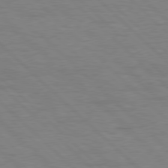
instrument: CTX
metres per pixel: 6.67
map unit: Hpe
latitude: 77.6694
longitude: -155.1970
